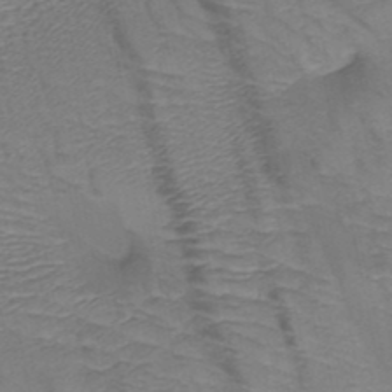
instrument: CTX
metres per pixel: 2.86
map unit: HNb
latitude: -49.5588
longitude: -51.9717
